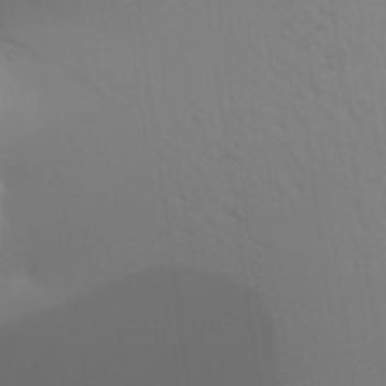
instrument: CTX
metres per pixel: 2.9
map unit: Aa
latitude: 25.9339
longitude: -143.1214
